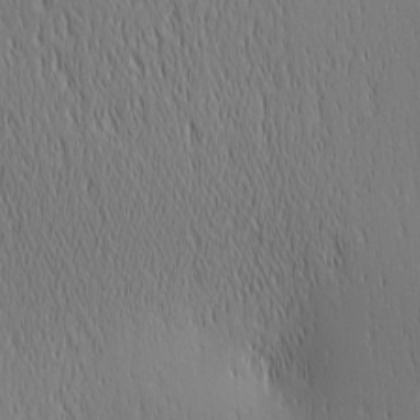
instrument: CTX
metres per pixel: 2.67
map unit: lAa
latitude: 1.7638
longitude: -115.8583
